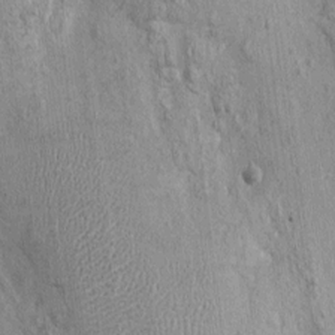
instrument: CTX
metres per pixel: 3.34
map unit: Nhu
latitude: -0.3118
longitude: -15.3671
